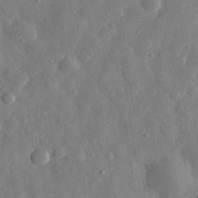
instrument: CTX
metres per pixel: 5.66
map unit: eHh
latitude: 31.1781
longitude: -75.4804
